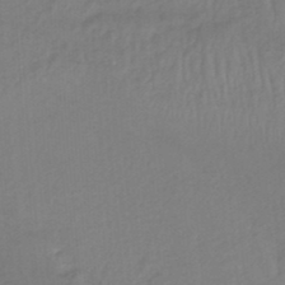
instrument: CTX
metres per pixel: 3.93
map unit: lHb
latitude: -37.6910
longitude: 58.1983
